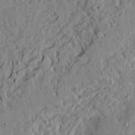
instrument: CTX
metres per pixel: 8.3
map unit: Ave
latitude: 23.8961
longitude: -133.2726
